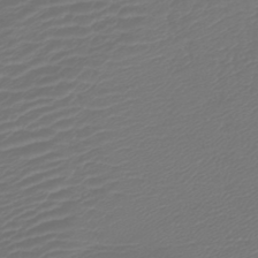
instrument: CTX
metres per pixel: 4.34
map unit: lHb
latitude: -43.3698
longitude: 77.1620
